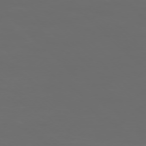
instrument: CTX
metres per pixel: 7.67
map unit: Ap
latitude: -76.5385
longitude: -82.2522
